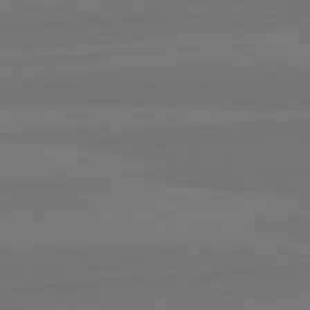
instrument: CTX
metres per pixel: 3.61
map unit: lApd
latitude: 82.6868
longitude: 164.3684
